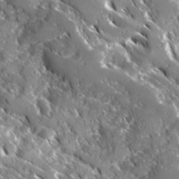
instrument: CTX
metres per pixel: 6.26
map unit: Ave
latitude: 16.6868
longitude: -130.4601
